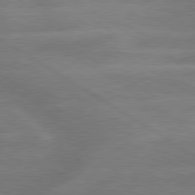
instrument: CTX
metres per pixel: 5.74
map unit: lApd
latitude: 79.8017
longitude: -123.0269
